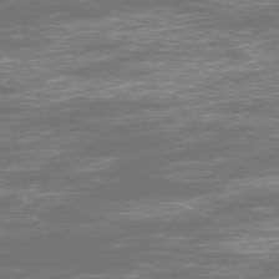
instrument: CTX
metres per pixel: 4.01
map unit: Ap
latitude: -77.8044
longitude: -61.8583
